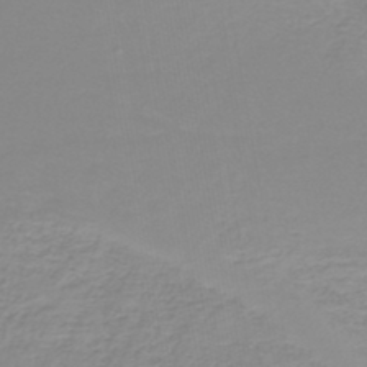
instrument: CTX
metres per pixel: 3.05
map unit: lHb
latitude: -44.1984
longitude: 54.5763
